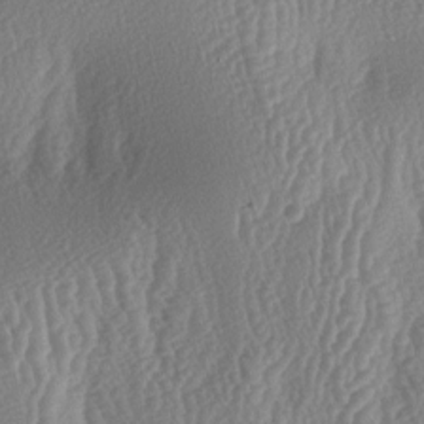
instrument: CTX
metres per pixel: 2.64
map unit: lAa
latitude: -6.3873
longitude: -129.3293
